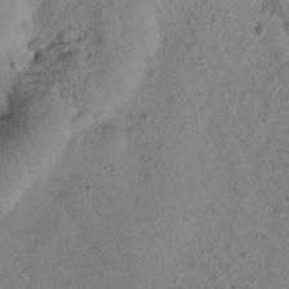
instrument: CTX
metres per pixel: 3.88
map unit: Htu
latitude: 0.2522
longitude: 175.5966
